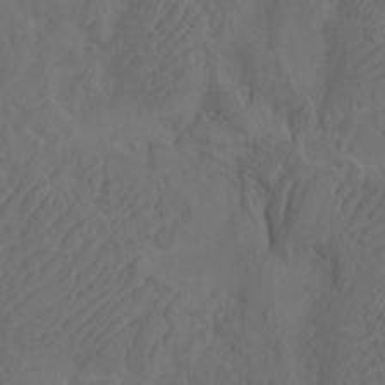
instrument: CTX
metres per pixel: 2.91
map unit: Htu
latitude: -7.6910
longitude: -66.7813
